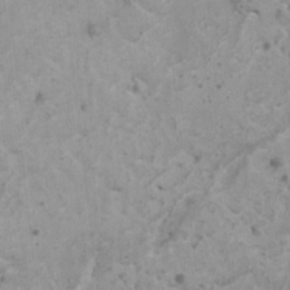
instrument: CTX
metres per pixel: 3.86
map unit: HNhu
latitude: 0.6112
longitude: 3.8800
